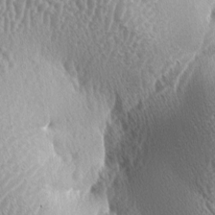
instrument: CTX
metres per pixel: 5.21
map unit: lAa
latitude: -5.6722
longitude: -128.8947
